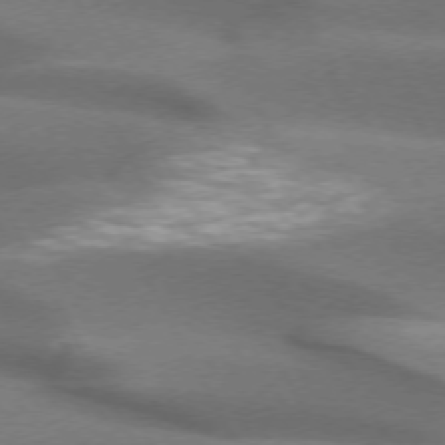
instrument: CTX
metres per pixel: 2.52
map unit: lApd
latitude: 72.9136
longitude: -50.6679
